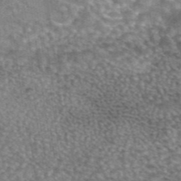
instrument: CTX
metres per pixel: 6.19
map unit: eAb
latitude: 44.7624
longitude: 105.1620
